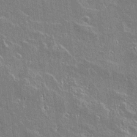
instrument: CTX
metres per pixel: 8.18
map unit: lAvf
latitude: 15.6694
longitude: -128.6112
